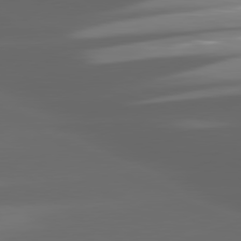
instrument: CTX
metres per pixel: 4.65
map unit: lApd
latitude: 80.5357
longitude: -145.2915
